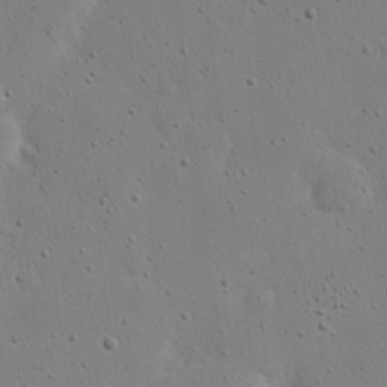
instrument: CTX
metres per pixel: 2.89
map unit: eHh
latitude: 18.3845
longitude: -71.4993
